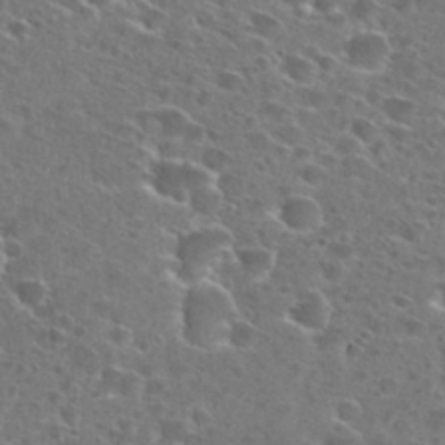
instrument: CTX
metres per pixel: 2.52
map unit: Hto
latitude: 27.3104
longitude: -47.1215
